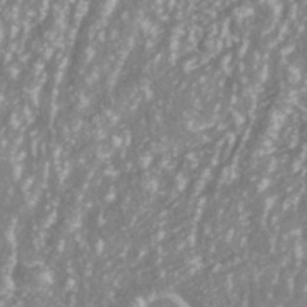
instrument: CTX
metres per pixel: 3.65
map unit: ANa
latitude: -40.7841
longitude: 102.4629
